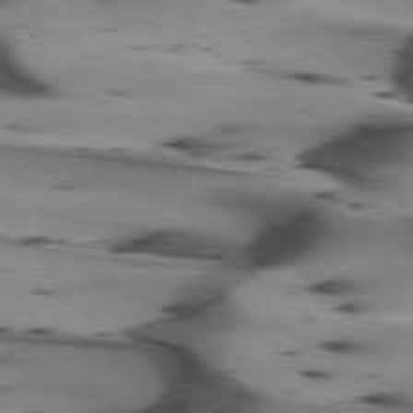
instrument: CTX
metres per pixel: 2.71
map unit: lApd
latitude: 75.1214
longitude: -64.5357
